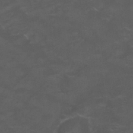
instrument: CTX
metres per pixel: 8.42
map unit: Nhu
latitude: 26.3278
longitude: -52.9514
